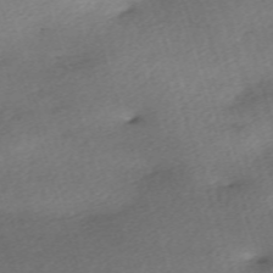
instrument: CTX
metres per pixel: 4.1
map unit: eHh
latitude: -61.8422
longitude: 53.8233
